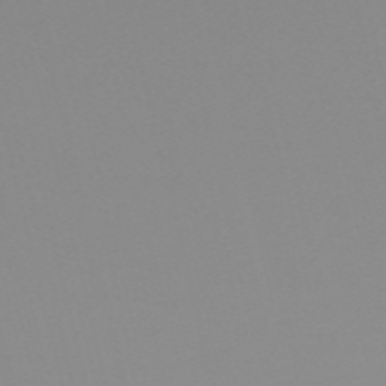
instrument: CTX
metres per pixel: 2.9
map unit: HNb
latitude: -56.1039
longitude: -41.5560
